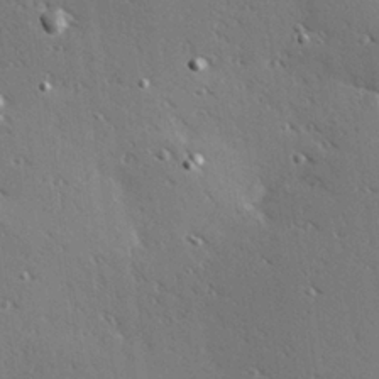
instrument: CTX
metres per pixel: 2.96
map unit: Hve
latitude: 25.8583
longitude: -91.7828
